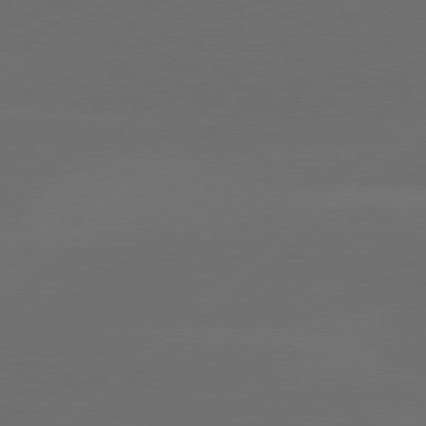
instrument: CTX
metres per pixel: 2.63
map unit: Hpe
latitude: 78.2523
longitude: -132.2712
